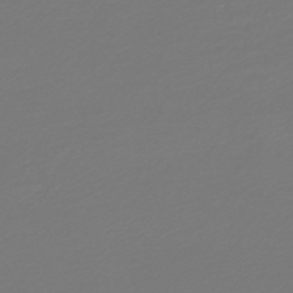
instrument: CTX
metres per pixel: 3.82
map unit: HNb
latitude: -46.8597
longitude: 55.4643
